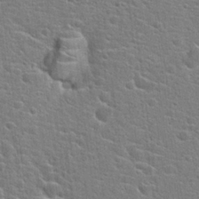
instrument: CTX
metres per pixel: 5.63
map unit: Hto
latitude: 22.5546
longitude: -44.2333
